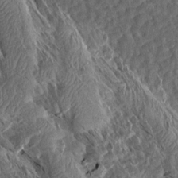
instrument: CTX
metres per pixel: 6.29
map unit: Aa
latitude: 13.4616
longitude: -144.1578
